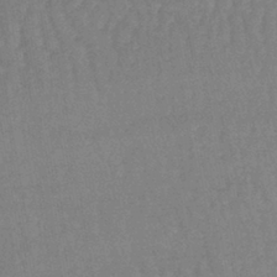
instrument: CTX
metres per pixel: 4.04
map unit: lHb
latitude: -40.3495
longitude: 66.2550
